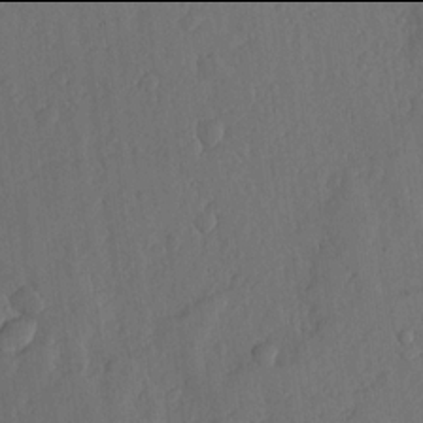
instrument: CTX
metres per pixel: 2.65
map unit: lHvf
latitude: 17.9906
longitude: -114.6490
